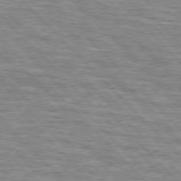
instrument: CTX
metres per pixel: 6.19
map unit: lApd
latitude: 76.6490
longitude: -58.2334
